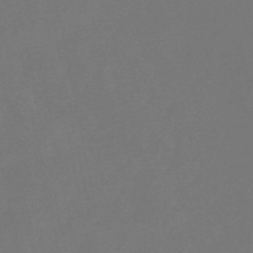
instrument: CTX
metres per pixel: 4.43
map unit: lHb
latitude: -47.7666
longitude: 64.8408
